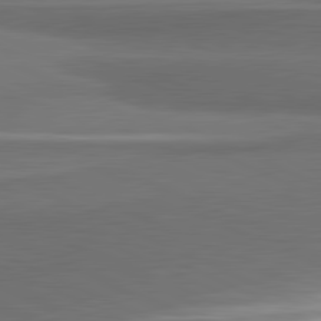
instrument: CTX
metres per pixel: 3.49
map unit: lApd
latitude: 81.5371
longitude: 175.0675
